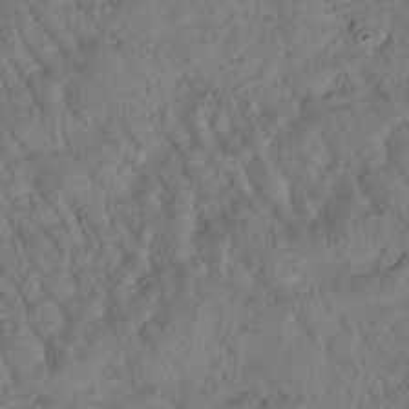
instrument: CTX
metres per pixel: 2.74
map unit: Htu
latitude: 0.4979
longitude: 175.8800
